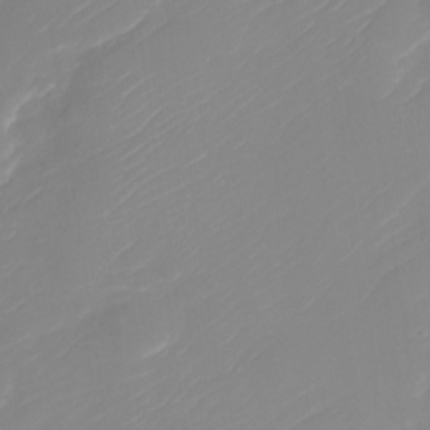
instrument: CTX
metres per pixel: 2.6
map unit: Nhu
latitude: -30.3306
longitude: -71.6505
